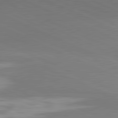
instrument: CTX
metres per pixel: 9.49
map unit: lApd
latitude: 81.6316
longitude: -154.8569
